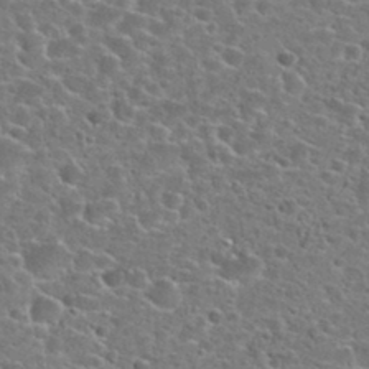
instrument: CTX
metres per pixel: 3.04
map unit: Hto
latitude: 24.3467
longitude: -47.0270
